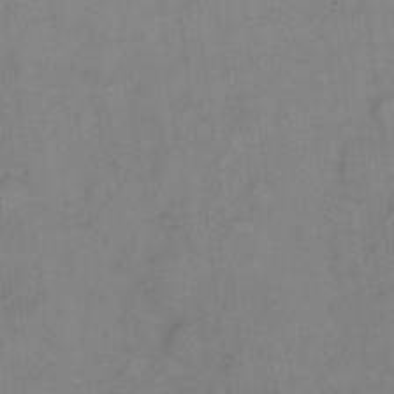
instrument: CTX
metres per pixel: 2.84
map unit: eHh
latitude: 6.3656
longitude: -65.3482
